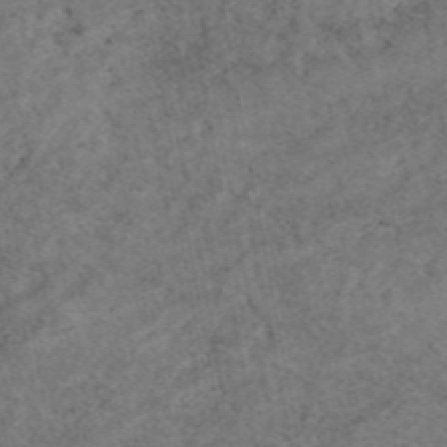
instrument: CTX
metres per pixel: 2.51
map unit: eAb
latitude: 45.2348
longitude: 115.1809
